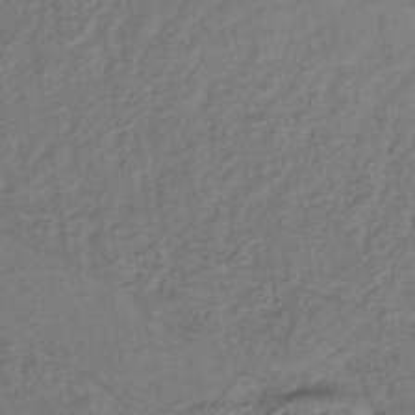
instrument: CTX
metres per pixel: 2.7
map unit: lHb
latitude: -39.1998
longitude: 62.5384
